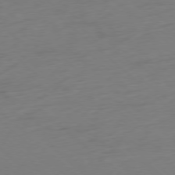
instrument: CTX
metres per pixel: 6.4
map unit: Ap
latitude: -77.9745
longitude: -91.4426
